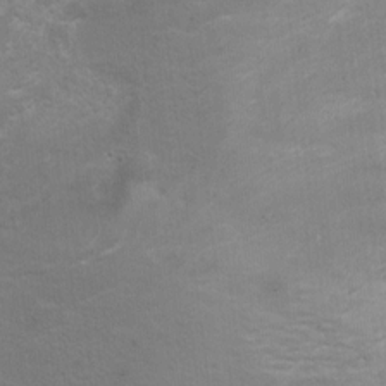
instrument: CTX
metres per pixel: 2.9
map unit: Ht
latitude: 4.6301
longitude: -29.1214
